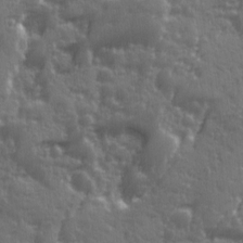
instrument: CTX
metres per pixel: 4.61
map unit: Ave
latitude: 12.0633
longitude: -103.9717
